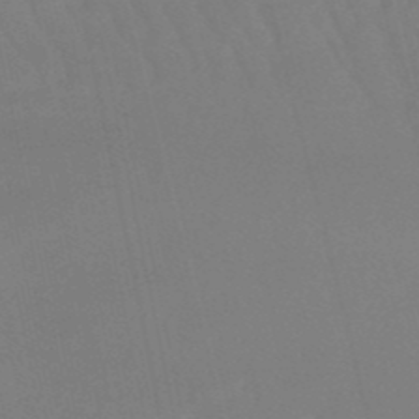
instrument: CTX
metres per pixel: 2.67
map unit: lHb
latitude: -49.5210
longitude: 76.0661
